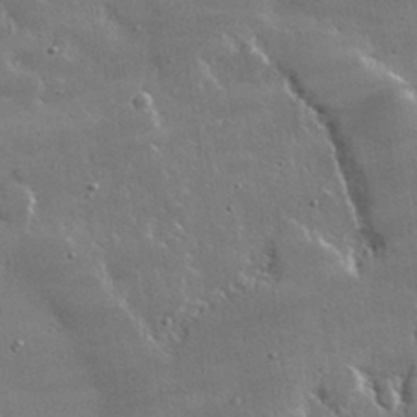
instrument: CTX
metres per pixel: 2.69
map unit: lHvf
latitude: 32.7057
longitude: -91.4993
